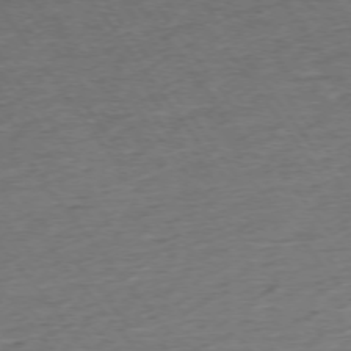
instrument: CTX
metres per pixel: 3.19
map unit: Ap
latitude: -74.9920
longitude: -82.8946
